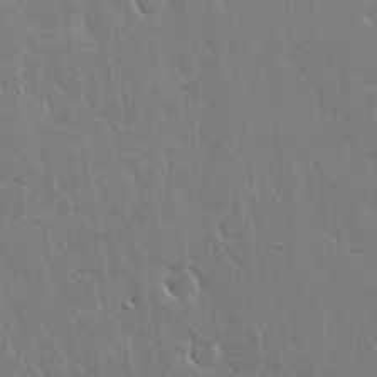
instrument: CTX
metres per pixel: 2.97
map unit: Nhu
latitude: 28.4601
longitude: -62.4601
